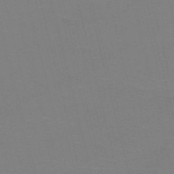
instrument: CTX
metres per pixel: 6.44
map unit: HNb
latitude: -49.9556
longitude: -41.9528
